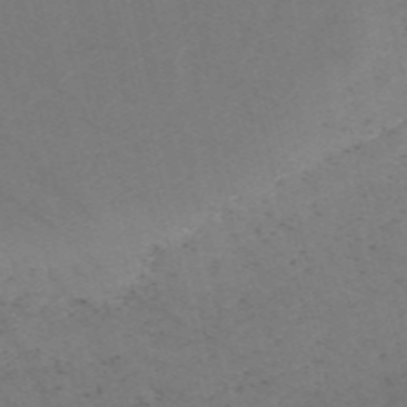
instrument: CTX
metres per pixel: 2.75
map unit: HNb
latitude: -55.8611
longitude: -45.5938
